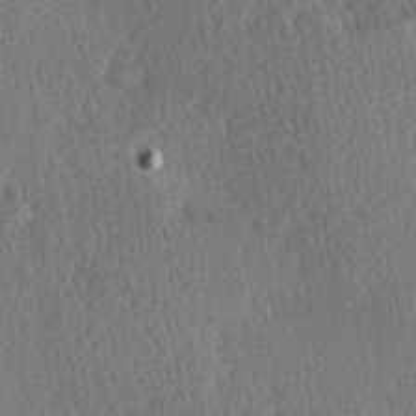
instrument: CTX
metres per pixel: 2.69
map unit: Hve
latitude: 27.0459
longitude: -93.6694
